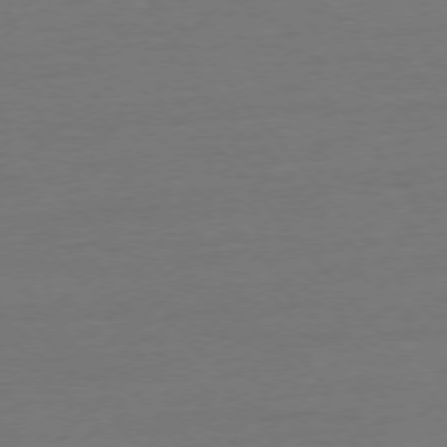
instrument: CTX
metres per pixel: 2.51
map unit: Ap
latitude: -75.8801
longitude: -93.8205
